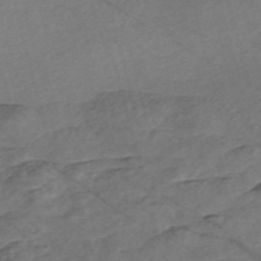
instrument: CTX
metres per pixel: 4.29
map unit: Nve
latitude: -57.4643
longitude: 54.0850
